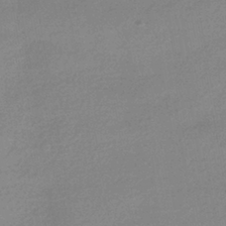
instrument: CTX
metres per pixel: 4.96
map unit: HNhu
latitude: -42.1416
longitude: 95.5588
